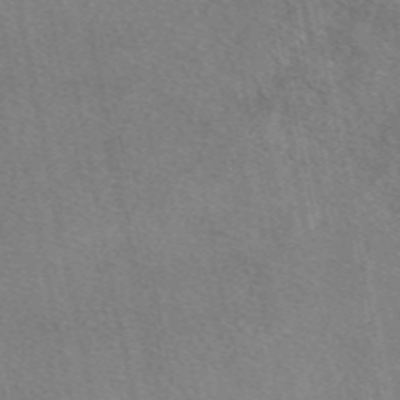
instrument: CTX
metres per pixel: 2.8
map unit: eAb
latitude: 49.1214
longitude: 111.5588
